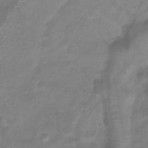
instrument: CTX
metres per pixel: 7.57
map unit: Htu
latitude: 2.8380
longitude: -22.1389
